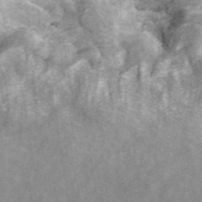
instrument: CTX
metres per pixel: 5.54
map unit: ANa
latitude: 45.7260
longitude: 29.3699
